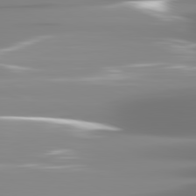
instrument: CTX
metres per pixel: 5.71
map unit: lApd
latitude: 81.7827
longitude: -138.2522
